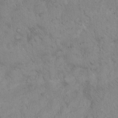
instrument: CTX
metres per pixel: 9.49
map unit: Hto
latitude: 13.1403
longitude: -55.9339
